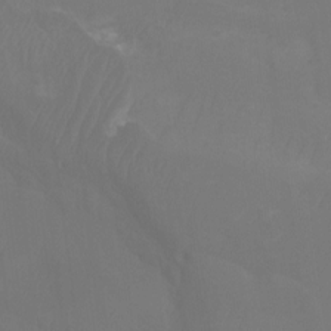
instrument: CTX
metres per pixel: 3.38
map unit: Nhu
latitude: -15.8234
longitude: -50.0822
